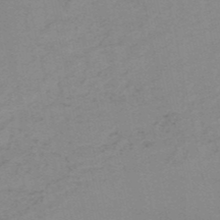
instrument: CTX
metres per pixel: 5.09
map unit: HNb
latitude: -51.7855
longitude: -52.2901
